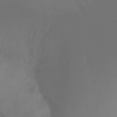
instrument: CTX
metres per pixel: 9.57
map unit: Ht
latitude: -16.1984
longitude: -44.1200
